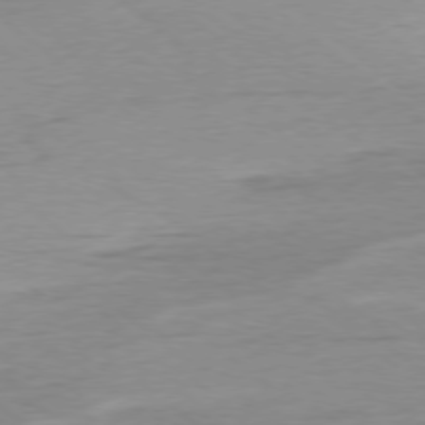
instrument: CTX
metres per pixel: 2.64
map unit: Ap
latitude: -78.4251
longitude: -77.7827
